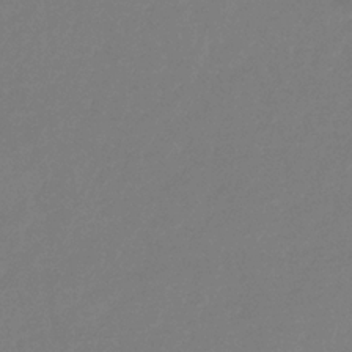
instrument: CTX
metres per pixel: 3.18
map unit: eHb
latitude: -31.0297
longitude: 72.7274
